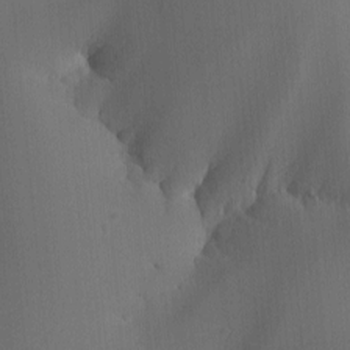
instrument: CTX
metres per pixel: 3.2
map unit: lHvf
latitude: -10.7085
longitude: -103.5749
